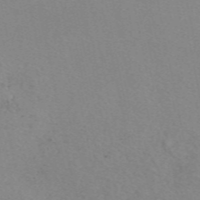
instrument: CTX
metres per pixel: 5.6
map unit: eAb
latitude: 50.4034
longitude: 108.2550
